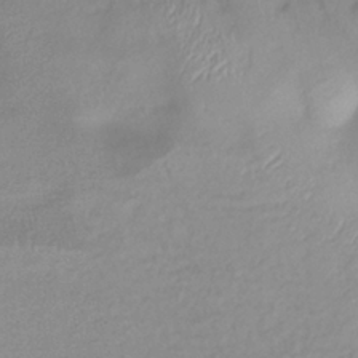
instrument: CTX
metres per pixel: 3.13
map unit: lHb
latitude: -36.5762
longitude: 69.3320
